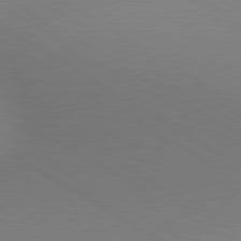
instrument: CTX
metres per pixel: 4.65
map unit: lApd
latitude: 80.2333
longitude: 126.1794
